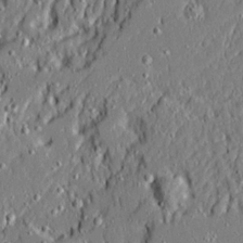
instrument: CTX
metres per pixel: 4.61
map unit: Ave
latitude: 20.8947
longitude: -128.1956
